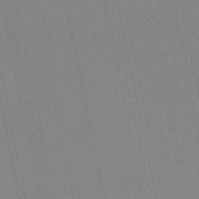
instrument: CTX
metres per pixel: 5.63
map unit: lHb
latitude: -49.1242
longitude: 69.0864
